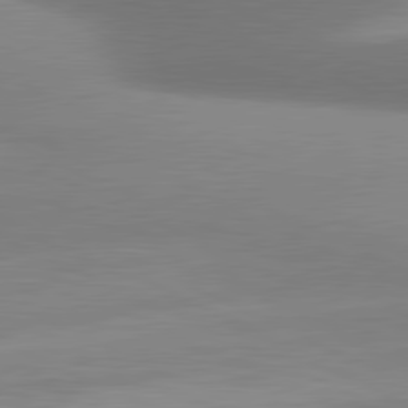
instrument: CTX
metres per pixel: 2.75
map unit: lApd
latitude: 80.9514
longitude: 130.9541
